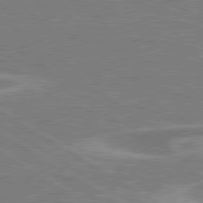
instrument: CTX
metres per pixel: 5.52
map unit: lApd
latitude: 79.5371
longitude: -123.9150
